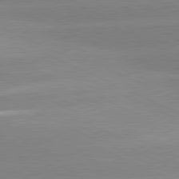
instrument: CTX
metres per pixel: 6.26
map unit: lApd
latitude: 81.3482
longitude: -151.9150
